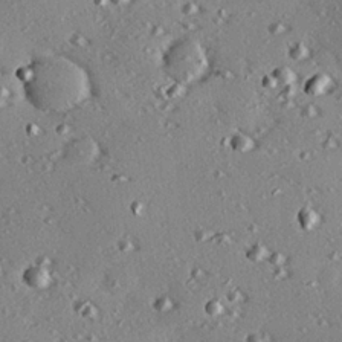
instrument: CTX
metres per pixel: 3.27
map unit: eHh
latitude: 22.3278
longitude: -89.9717
